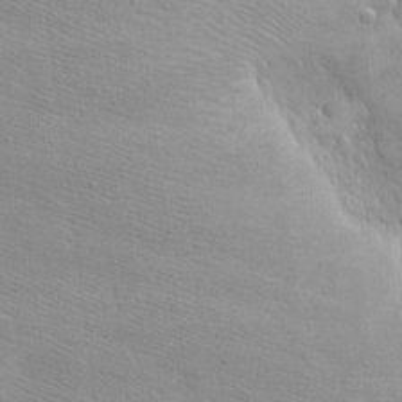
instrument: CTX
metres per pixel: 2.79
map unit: eHh
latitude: -8.0283
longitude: -70.3845
